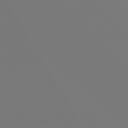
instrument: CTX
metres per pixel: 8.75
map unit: Ap
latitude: -76.1606
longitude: -82.0255
